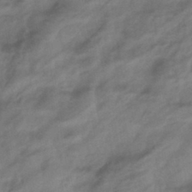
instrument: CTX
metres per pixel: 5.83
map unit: eHb
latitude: -43.6910
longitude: 85.3509
